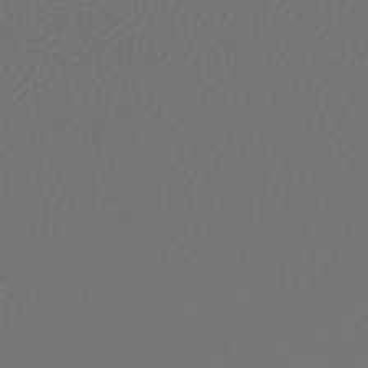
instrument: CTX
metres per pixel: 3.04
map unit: lHb
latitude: -43.1053
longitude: 72.2172
